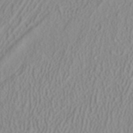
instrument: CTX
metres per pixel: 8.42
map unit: ANa
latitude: 38.2522
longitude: 23.2187
